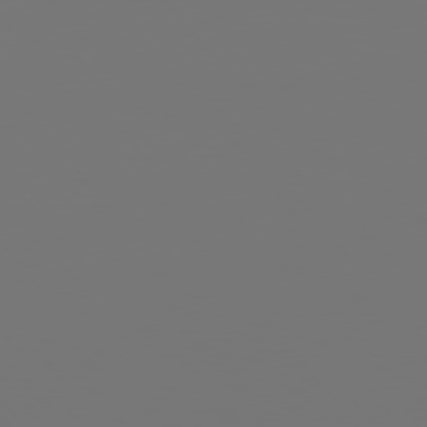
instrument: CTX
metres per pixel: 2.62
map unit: Hpe
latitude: 75.4993
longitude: -124.5356
